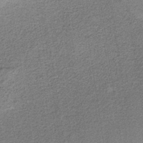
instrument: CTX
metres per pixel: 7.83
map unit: HNb
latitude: -36.3306
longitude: 54.3873
